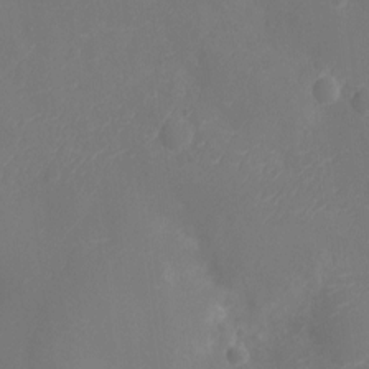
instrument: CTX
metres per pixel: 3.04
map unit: Ht
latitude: -11.7667
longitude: -23.8583
